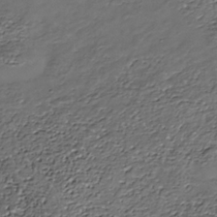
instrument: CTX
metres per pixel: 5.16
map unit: Nhe
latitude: -37.7477
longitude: -87.0458
